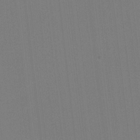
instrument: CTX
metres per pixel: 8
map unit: lHvf
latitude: -11.7856
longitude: -103.3104
